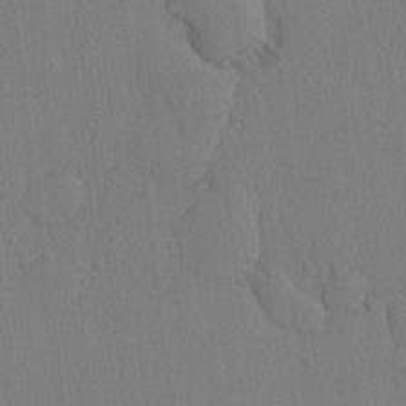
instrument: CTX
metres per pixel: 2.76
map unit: lAvf
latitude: -5.4265
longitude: -114.6490
